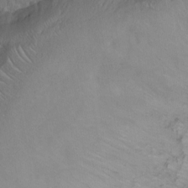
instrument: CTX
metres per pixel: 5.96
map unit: Ht
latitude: 0.0255
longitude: -45.6316
